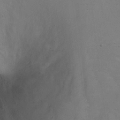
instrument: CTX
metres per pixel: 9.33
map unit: Ht
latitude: 0.4034
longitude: -45.7449
